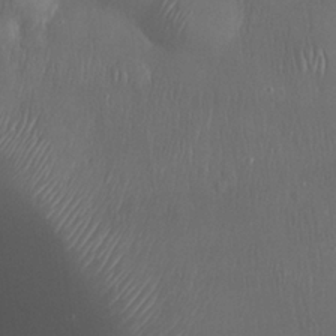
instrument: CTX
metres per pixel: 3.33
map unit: Nhu
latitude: 28.4790
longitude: -67.0458
